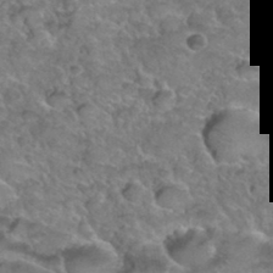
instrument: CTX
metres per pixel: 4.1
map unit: Hto
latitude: 36.0822
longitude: -47.7261
